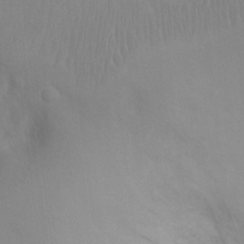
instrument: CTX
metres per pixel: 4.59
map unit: Ht
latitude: 2.7624
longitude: -26.2523
